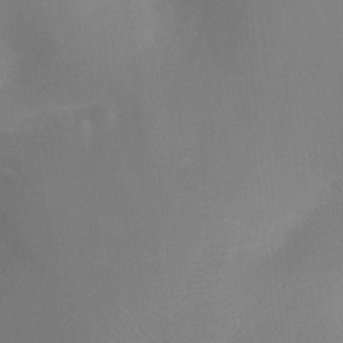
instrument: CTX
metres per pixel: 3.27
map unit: Ht
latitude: -8.3684
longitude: -24.4978
